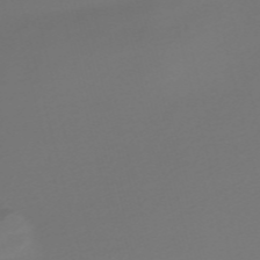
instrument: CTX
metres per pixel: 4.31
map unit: Nve
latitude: -58.2550
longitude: 66.2739
